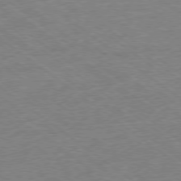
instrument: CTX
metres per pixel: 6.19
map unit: Ap
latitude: -78.9541
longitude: -49.5938
